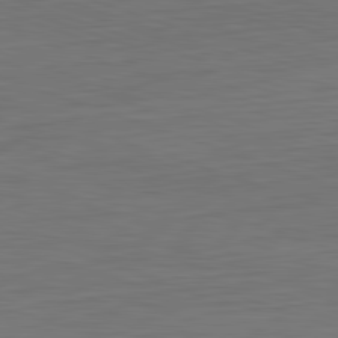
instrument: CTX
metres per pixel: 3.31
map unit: Hpe
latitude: -82.6707
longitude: 10.4629
